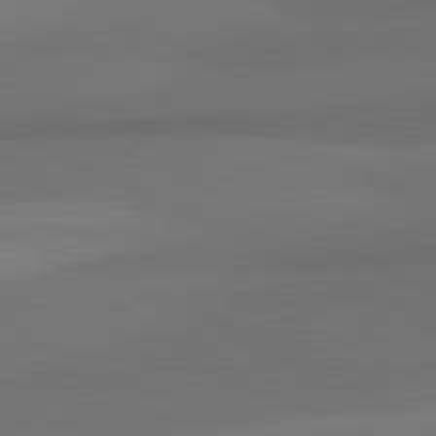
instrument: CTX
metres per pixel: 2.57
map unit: lApd
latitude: 82.0633
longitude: 157.9745
